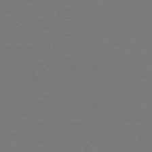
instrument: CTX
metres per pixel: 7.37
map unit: Hpe
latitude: 72.9703
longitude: -127.4049
